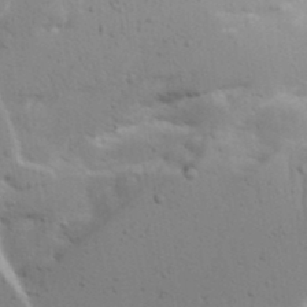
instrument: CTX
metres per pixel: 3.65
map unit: Aa
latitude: 17.7072
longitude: -125.8772
